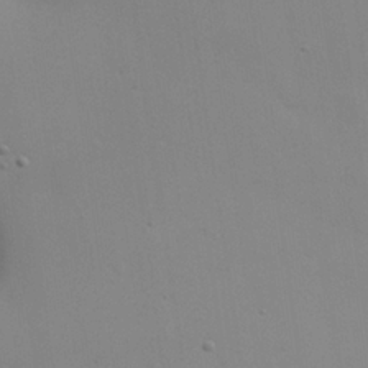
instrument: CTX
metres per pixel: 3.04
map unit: eHh
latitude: 25.6127
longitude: -70.0444
